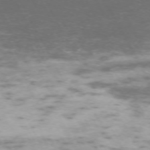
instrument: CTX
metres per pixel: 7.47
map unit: Hpe
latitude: -71.5021
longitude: 8.2550
